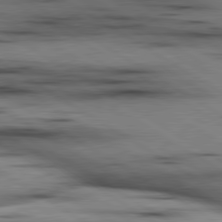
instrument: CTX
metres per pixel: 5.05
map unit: lApd
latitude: 80.1011
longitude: 158.5195
